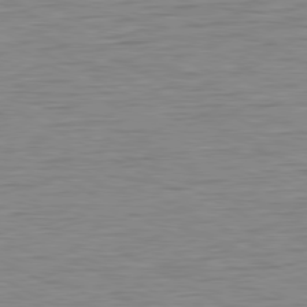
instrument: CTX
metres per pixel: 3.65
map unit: Ap
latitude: -81.0109
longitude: -86.5546
